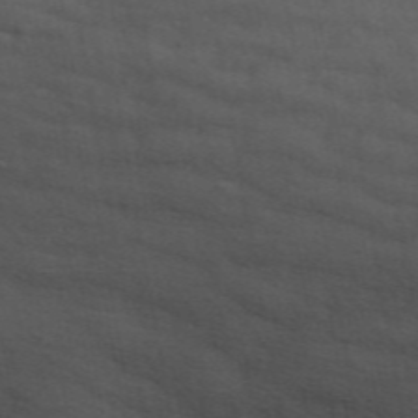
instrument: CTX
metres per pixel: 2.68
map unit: ANa
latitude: 49.6127
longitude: -79.9150
